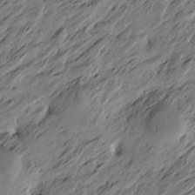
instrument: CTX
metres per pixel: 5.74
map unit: Htu
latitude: -4.7463
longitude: -177.9717
